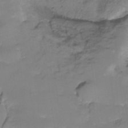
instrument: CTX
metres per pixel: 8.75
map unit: HNhu
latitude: -27.1242
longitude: 75.2187
